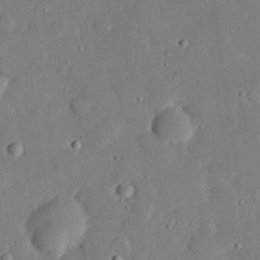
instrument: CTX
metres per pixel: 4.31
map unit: eHh
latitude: 28.8380
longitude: -81.2537
